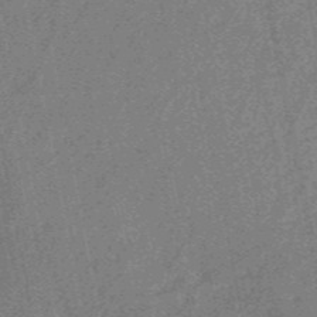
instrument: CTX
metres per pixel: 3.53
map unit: HNb
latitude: -53.3131
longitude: -49.1592
